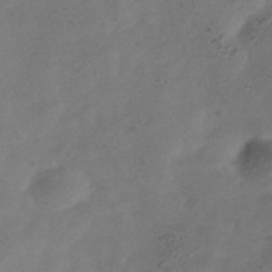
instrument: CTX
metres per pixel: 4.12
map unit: Hve
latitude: -34.8408
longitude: 89.9367
